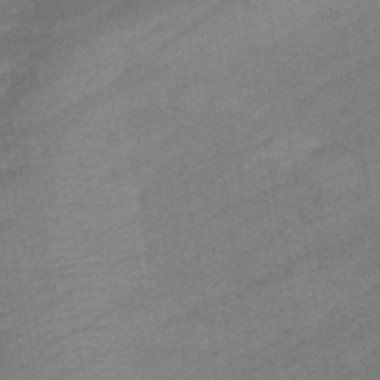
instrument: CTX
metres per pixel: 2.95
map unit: eHb
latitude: -44.7841
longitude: 85.3887
